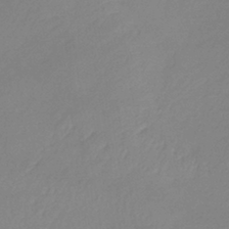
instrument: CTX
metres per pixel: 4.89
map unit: lHb
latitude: -36.3117
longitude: 69.0864
